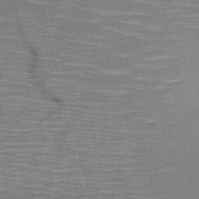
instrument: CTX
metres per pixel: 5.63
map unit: HNb
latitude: -50.8786
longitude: -45.4615
